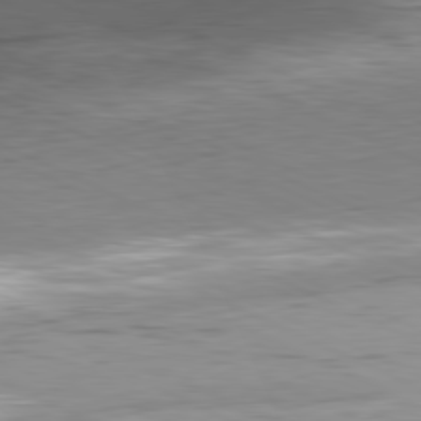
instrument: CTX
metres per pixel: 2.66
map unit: Hpe
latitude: -81.3699
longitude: 12.2740
